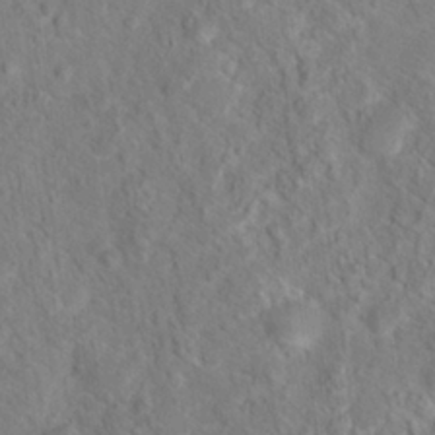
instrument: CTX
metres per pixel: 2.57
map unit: Hto
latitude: 18.5923
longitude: -38.6301
